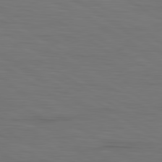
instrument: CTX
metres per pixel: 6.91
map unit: lApd
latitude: 79.8584
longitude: 160.8975
